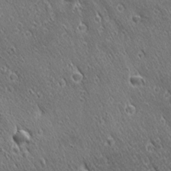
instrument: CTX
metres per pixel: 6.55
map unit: Ave
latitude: 21.4427
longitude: -137.4238
